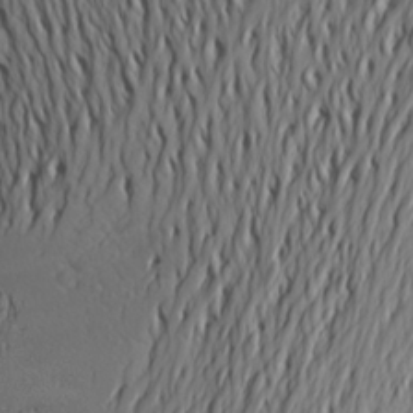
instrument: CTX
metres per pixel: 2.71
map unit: Aa
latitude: 25.7638
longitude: -144.7057
